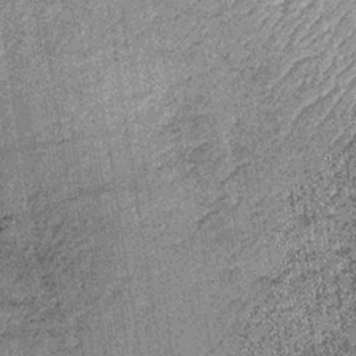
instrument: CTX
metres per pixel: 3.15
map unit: lHb
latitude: -36.3117
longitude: 64.2173
